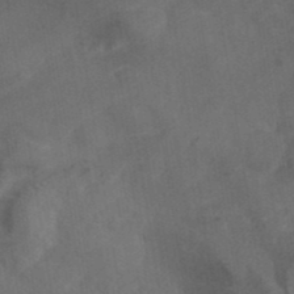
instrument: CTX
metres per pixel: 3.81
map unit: ANa
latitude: 39.2348
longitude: 29.3888
